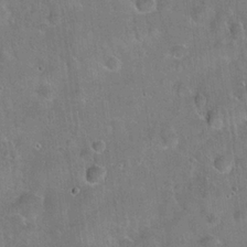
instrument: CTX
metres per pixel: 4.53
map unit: Hto
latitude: 22.3845
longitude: -51.9528
